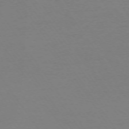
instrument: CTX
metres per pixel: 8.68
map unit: Ap
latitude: -73.8422
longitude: -72.8191
